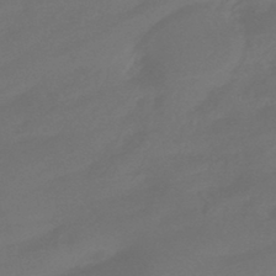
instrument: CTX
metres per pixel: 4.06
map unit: HNhu
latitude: -43.8233
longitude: 92.5385
